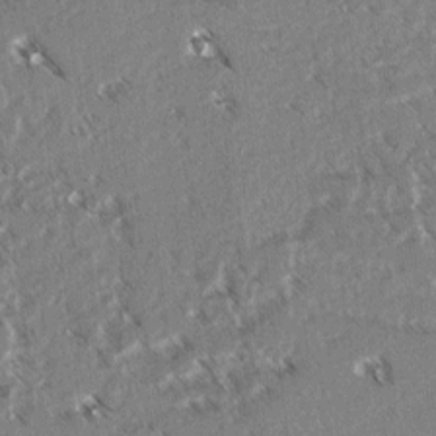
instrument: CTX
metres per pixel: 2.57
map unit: lAvf
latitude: 3.5749
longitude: -105.1215
